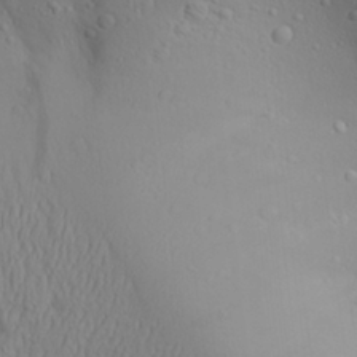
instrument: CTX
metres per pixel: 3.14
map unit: Aa
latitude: 27.8772
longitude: -132.7057
